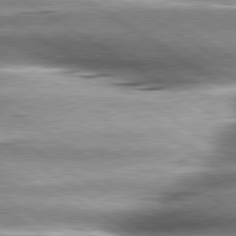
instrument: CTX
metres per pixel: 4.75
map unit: lApd
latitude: 80.0822
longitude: -142.1389
